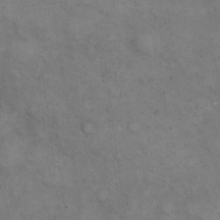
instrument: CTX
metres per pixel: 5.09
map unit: eHh
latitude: 21.8017
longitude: -61.4426
